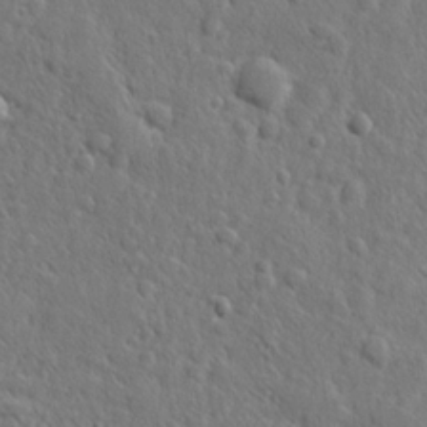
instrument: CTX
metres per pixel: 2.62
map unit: lHvf
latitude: 23.1970
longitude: 144.0661
